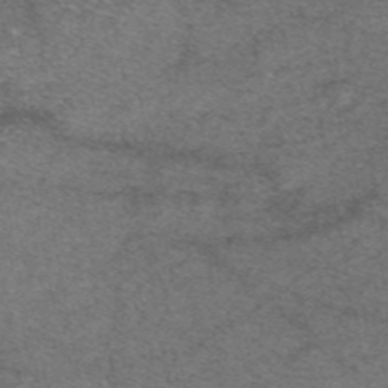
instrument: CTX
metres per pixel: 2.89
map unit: eAb
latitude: 47.7828
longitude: 103.0864
